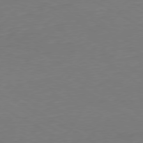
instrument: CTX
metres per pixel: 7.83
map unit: Ap
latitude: -79.5966
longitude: -57.1025
